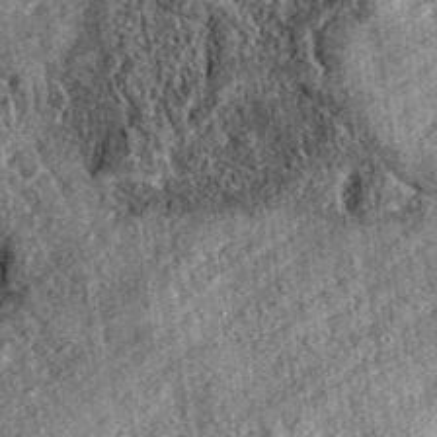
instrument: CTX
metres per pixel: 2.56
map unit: eAb
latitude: 37.1781
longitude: 109.1620
